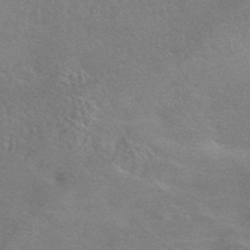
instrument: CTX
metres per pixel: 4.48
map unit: HNhu
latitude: -42.7085
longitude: 92.7274
